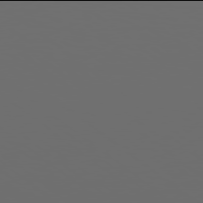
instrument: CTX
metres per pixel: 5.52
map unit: Hpe
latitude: 77.9906
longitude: -178.6869
